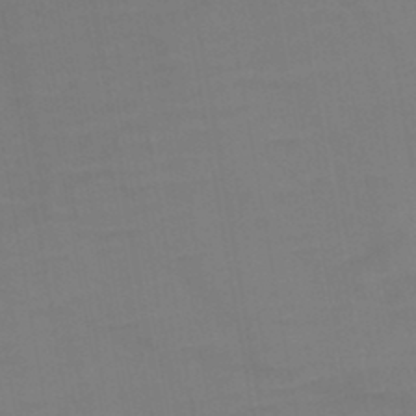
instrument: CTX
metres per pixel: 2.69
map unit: HNb
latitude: -46.4818
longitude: -47.9150
